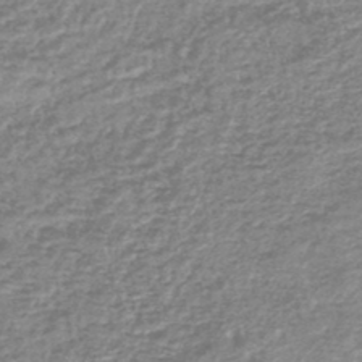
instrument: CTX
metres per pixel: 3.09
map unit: lHb
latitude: -44.0283
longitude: 69.4454
